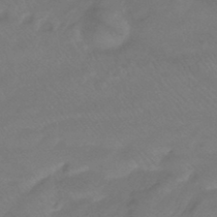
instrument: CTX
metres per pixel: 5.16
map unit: eHb
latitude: -42.9352
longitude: 84.5384
